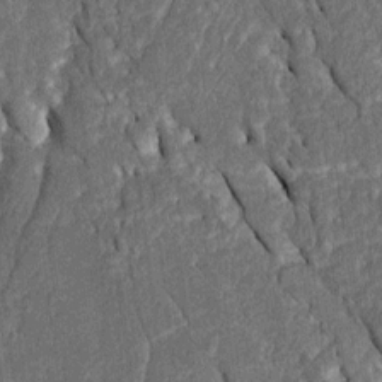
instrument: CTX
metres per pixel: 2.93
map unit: Htu
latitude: -1.1243
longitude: 150.2550
